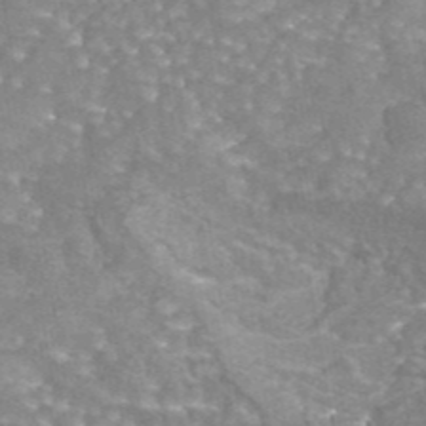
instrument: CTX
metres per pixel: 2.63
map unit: eAb
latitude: 44.6112
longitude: 105.1242
